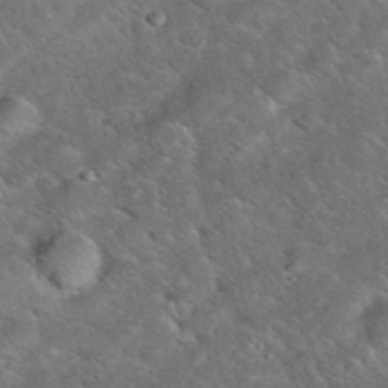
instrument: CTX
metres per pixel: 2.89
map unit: eHh
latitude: 38.3278
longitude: -65.0269
